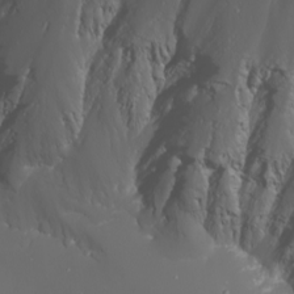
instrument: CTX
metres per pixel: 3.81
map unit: Nhu
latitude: -5.6533
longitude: -88.2901
